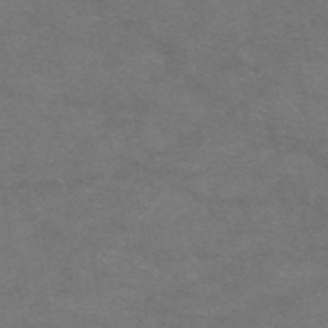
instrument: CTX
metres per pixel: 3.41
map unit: eAb
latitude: 47.0459
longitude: 120.4062
